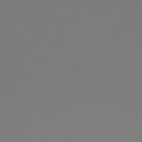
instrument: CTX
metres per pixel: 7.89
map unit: Nhu
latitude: -7.3698
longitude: -94.1011
